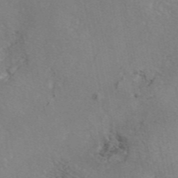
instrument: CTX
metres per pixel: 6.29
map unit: eAb
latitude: 46.1767
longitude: 110.8219
